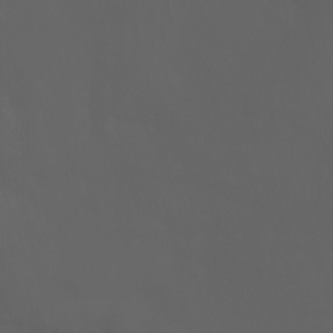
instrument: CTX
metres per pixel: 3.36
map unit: Nhu
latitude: -7.8233
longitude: -83.4615
